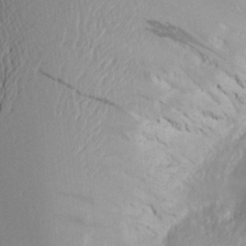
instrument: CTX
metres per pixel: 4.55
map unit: Aa
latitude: 20.5546
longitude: -144.8191
